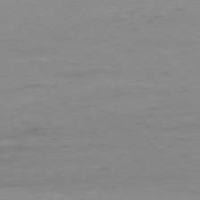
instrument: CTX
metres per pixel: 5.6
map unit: Ap
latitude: -77.1998
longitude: -88.6302
